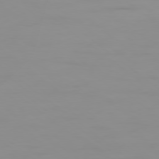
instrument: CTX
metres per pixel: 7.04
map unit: Ap
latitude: -79.5966
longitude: -71.2348
